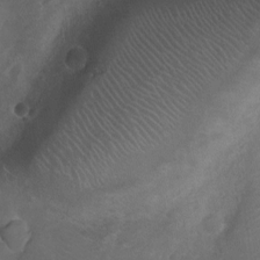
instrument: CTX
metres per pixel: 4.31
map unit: Ht
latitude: -5.6722
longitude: -19.4426
